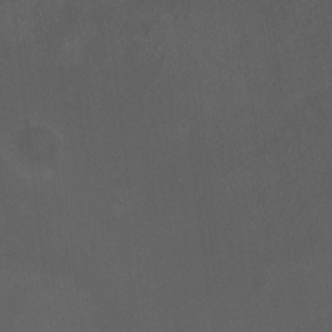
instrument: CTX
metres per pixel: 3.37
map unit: HNhu
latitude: 4.1578
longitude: 5.5210
